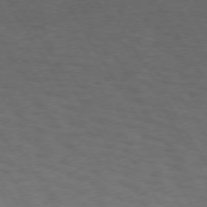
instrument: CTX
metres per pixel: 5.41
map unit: Hpe
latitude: 72.5357
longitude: -124.4979
